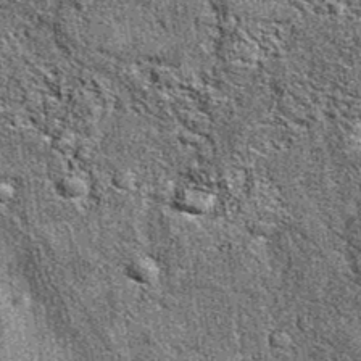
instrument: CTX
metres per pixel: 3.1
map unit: eAb
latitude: 38.6301
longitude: 105.9178
